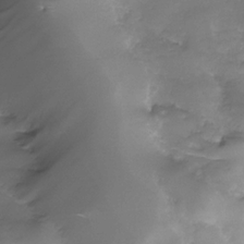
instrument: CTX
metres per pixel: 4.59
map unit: Nhe
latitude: -33.1054
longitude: -92.6301
